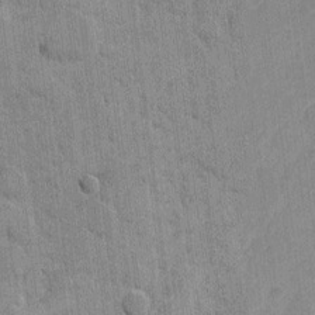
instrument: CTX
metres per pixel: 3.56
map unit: eHh
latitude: 9.6883
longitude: -65.9339
